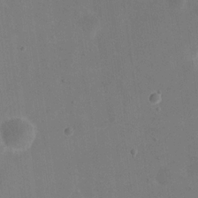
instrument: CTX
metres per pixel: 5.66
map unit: eHh
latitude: 20.0633
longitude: -64.9514
